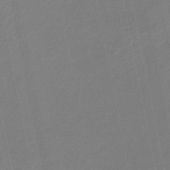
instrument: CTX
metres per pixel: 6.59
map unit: eHb
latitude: -45.1053
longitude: 87.7856
